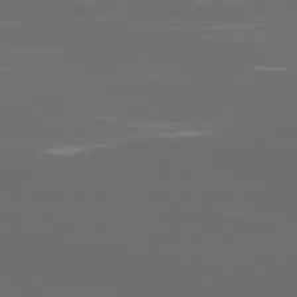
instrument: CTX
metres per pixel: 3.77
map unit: Ap
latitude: -79.4454
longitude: -92.6301
